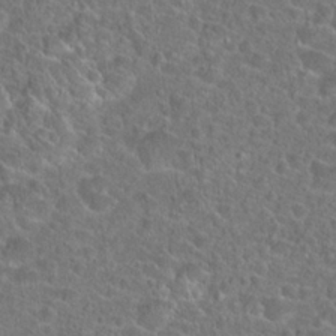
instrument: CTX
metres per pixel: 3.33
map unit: Hto
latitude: 23.5749
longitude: -45.6505
